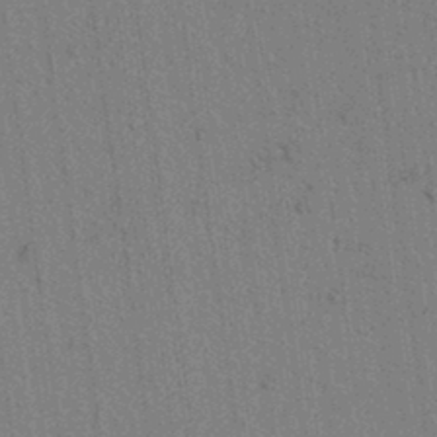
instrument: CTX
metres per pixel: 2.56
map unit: lAvf
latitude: 7.0836
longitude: 164.4440
